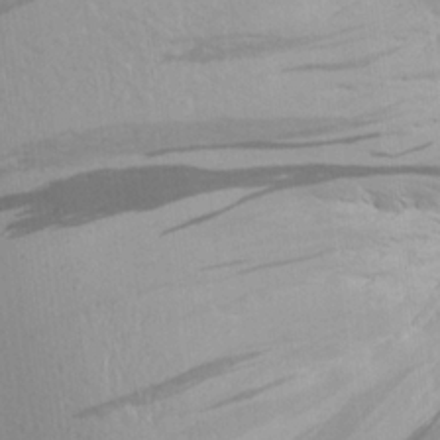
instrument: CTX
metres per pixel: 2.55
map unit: Aa
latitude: 22.7624
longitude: -146.2712
